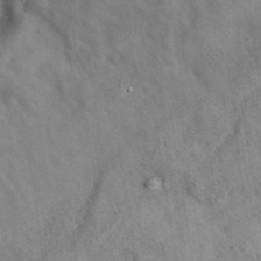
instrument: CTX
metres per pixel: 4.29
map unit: eAb
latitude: 35.1214
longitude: 110.1416
